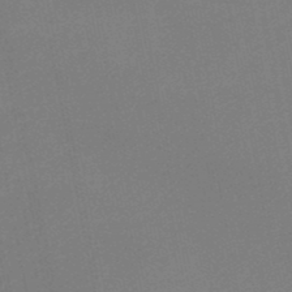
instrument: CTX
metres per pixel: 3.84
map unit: HNb
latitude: -47.7855
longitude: 58.3684
